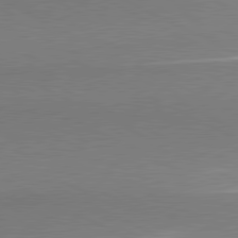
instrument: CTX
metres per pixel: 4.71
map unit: lApd
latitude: 80.6301
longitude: 166.8975
